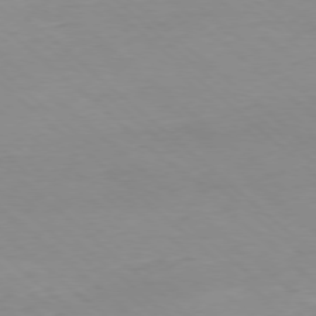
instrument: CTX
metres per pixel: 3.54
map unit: Ap
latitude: -78.0661
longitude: -89.9339
